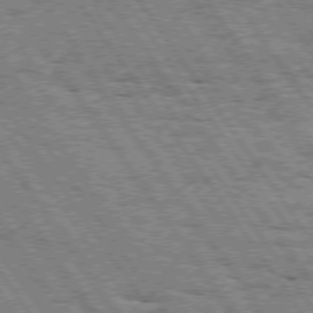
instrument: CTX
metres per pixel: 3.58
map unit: Hpe
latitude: 74.8380
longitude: -151.9528
